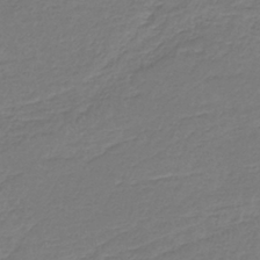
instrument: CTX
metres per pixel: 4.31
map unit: HNb
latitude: -36.6329
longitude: 56.6707
